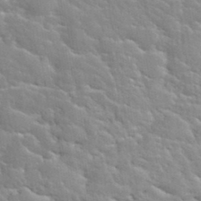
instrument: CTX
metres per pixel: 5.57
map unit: Hto
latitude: 35.5938
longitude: -51.8394
